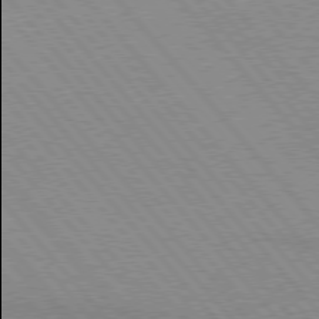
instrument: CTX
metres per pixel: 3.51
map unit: lApd
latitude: 76.2333
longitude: -85.9906
